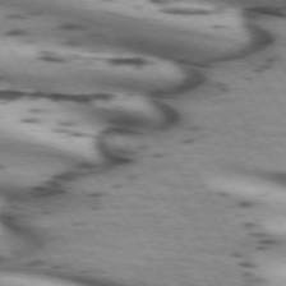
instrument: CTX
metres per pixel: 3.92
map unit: lApd
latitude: 72.0633
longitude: -53.3104
